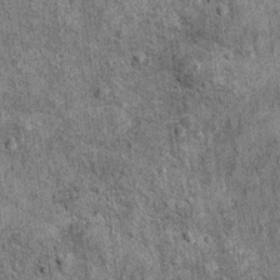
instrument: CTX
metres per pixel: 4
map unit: Ht
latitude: 11.5560
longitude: -38.4412
